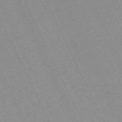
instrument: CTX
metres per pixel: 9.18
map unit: Hpe
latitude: -70.4062
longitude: 15.6344
